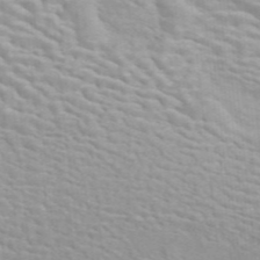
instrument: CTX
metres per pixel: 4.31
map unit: ANa
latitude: 46.3468
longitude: 26.4062
